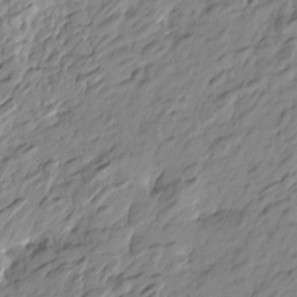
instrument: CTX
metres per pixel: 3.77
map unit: Htu
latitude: -4.5762
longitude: -178.6491
